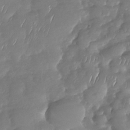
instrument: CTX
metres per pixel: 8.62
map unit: Nhu
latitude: -30.0472
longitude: -59.9528
